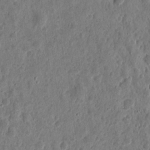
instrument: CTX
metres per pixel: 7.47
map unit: eHh
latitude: 10.8380
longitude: -73.8395
